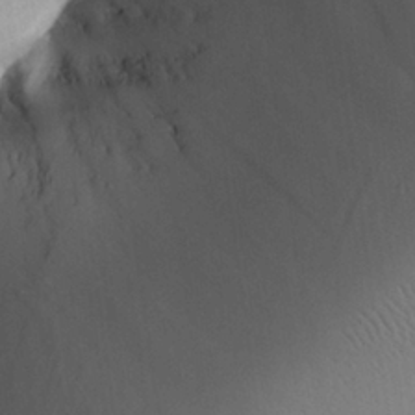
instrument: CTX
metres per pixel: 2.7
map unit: Aa
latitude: 25.1781
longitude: -132.8002
